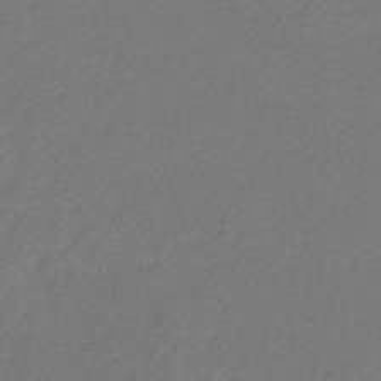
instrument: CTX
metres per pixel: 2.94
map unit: eHb
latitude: -31.0297
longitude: 71.0864
